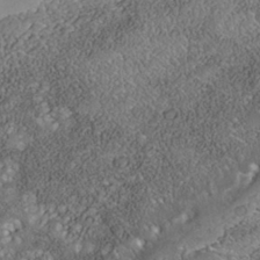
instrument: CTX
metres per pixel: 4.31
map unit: Nhe
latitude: -39.6344
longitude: -117.7639
